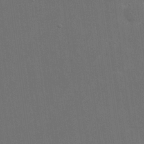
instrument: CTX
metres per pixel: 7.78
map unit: eHh
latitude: 20.3845
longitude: -68.4223
